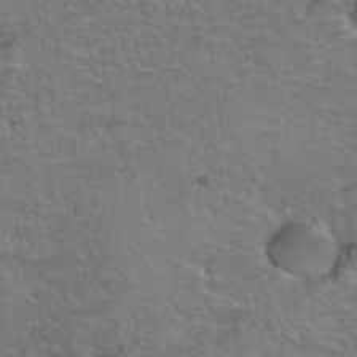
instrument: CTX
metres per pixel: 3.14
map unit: Hto
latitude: 37.4427
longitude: -43.8017
